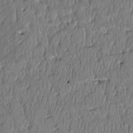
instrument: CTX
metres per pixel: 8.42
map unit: Htu
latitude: 3.8016
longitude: 149.9556
